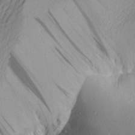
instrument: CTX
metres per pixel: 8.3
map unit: Aa
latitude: 22.7246
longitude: -149.3293
